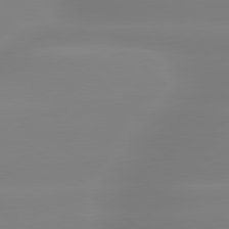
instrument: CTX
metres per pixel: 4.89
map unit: lApd
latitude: 79.8961
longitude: -136.3656
